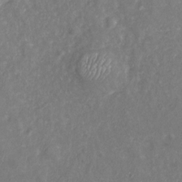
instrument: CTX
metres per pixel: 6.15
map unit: Nhu
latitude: -19.8800
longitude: -57.6693
